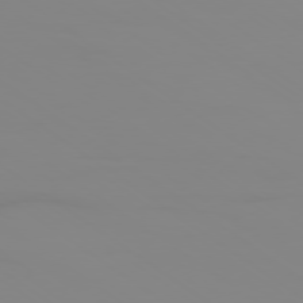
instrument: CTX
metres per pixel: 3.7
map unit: Ap
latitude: -78.8786
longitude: -79.1403
